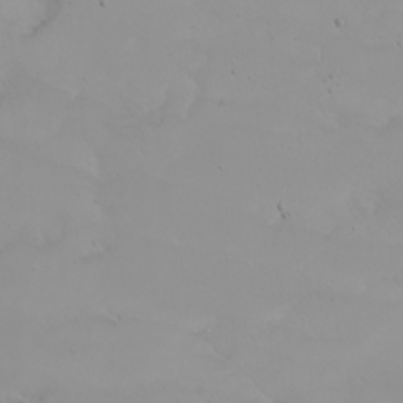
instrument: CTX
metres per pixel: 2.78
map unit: Nhu
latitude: -4.9541
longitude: -92.9135
